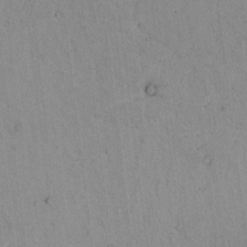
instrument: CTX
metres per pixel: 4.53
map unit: lAvf
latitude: 8.7246
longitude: 168.2550
